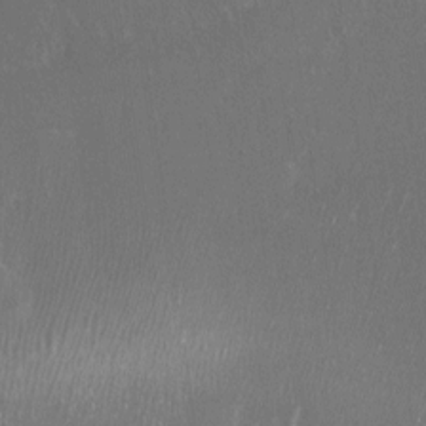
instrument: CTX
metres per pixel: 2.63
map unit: Nhu
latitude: -22.1228
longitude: -72.2901
